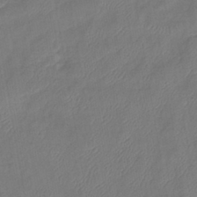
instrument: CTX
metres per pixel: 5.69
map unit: eHb
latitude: -41.3887
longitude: 81.4644
